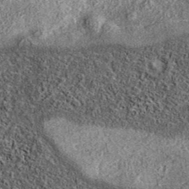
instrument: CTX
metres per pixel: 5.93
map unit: eAb
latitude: 37.3104
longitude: 108.1984
